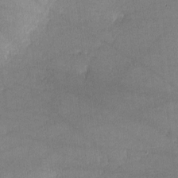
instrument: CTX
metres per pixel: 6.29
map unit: lHvf
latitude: -11.7478
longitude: -102.6301
